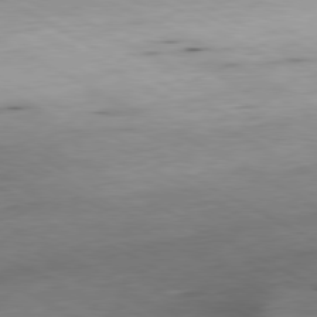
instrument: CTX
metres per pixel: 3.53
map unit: Ap
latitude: -80.5007
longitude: -83.2159
